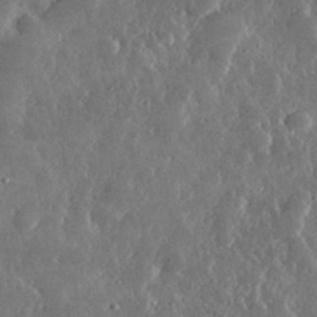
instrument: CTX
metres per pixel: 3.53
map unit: lHvf
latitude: 32.7813
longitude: -89.9528
